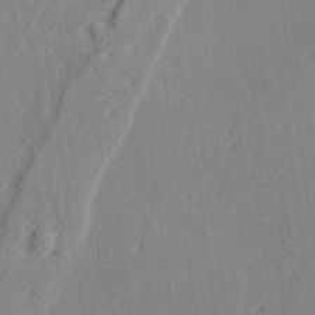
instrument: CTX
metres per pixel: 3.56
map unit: lAvf
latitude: 28.8758
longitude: -109.3292
